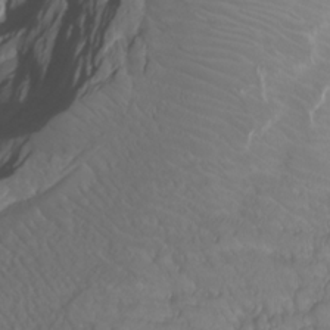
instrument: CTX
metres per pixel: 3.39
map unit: Htu
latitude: -7.1620
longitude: -68.8758
